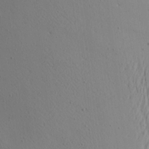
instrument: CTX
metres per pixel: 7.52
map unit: Aa
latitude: 21.0081
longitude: -143.8395
